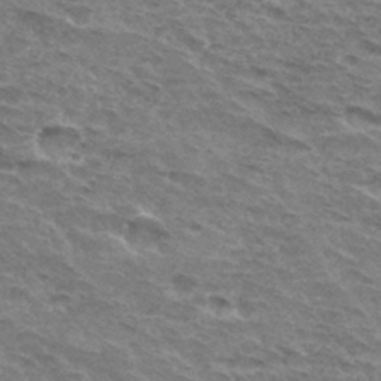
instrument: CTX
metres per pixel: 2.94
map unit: Hto
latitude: 33.1214
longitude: -45.1781
